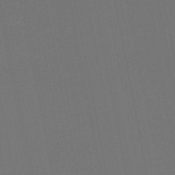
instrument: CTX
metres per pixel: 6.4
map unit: HNb
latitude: -47.8800
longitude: 58.6707
